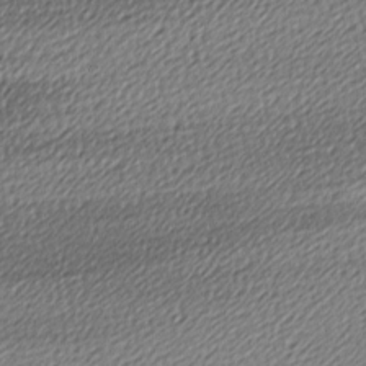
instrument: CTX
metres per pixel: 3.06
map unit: lAa
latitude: -10.0661
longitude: -126.6302
